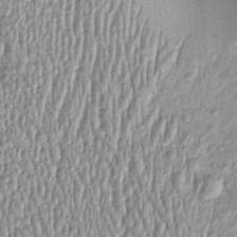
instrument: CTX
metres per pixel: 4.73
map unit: Htu
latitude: -4.3117
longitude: 158.5763
